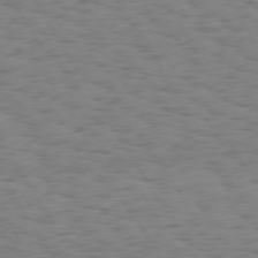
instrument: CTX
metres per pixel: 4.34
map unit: Hpe
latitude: 74.1389
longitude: -135.9150
